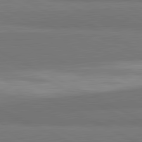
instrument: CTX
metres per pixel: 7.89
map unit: lApd
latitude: 82.1011
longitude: 159.3887
